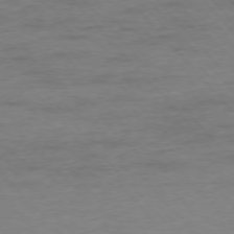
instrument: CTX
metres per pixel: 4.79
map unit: Ap
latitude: -76.9542
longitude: -83.8583
